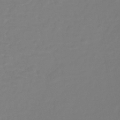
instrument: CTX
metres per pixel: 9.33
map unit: lHb
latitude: -42.3873
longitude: 67.3699
